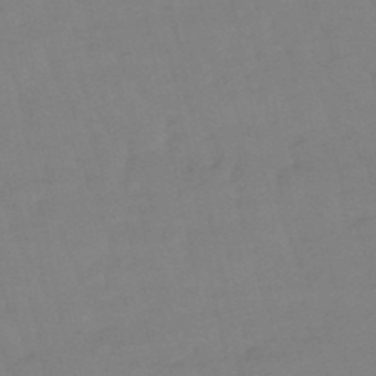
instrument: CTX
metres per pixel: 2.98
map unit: eHb
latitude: -49.4077
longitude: 77.3699
